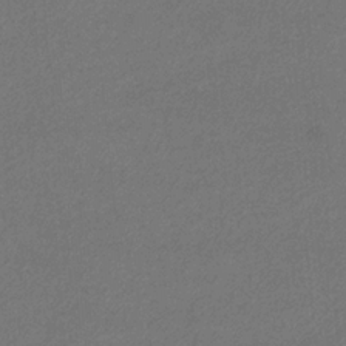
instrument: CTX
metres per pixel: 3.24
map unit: eHb
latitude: -32.6897
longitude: 69.7855
